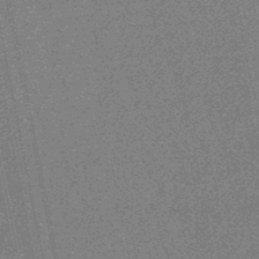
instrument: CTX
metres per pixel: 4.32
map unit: lHb
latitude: -48.0094
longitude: 80.6330
